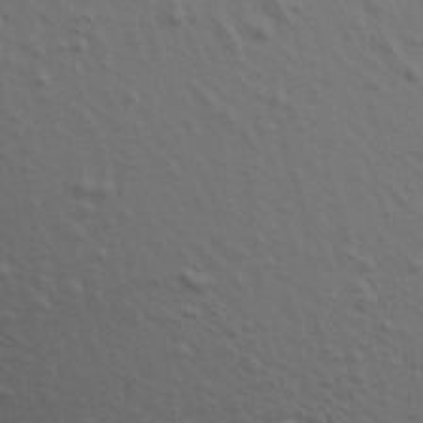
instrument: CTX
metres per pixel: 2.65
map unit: Aa
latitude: 17.7261
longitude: -144.8002
